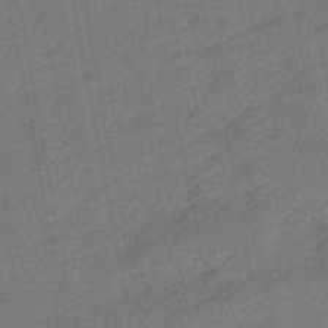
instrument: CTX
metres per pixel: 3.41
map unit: lHb
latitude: -47.8611
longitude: 76.8786
